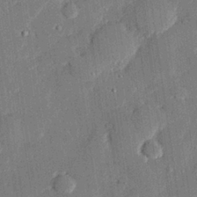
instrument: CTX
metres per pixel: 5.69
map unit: eHh
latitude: 27.3860
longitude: -81.8205
